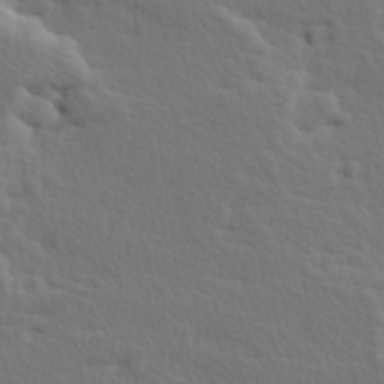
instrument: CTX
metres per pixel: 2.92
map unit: Hve
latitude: 25.5938
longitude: 145.3699
